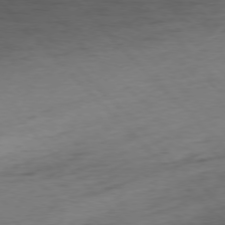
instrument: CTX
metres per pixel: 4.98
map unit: Ap
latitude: -77.2376
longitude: -80.3845
